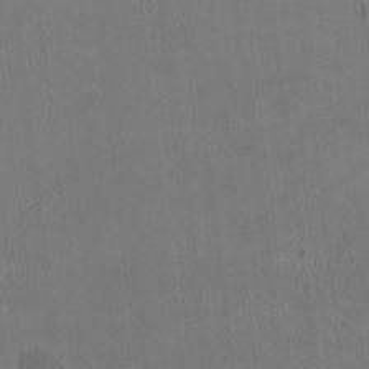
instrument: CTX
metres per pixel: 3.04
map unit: HNhu
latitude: -3.2942
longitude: -3.3104
